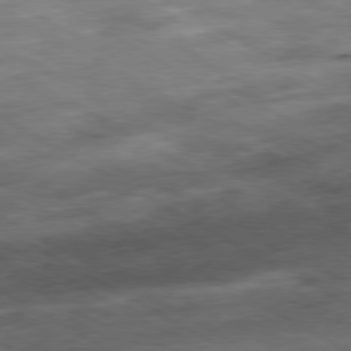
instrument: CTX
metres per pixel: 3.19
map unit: Ap
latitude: -80.3873
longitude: -73.7639
